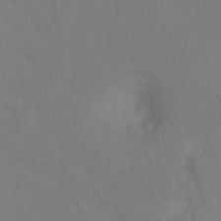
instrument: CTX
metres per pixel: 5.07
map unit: Ht
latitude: -1.7478
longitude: -33.4615
